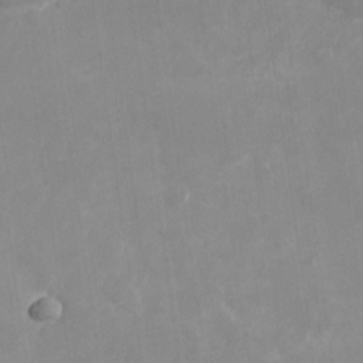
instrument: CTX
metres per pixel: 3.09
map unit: Nhu
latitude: -27.5588
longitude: -75.7828
